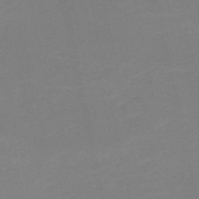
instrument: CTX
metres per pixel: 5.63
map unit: HNb
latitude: -52.7841
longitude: -52.1011
